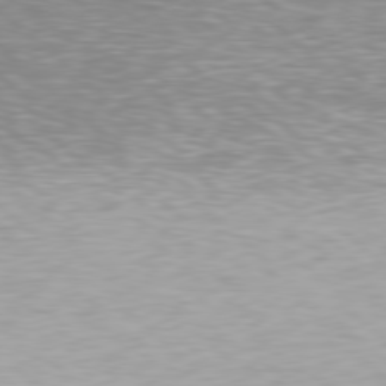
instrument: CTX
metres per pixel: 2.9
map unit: Hpe
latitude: 78.4034
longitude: -170.3089
